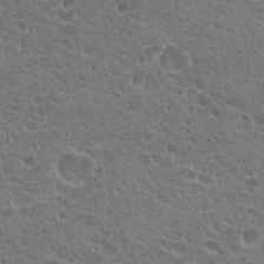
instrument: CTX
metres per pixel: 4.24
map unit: Hto
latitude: 19.8394
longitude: -33.9717
